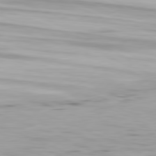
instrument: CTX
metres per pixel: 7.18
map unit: Ap
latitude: -82.1228
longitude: -76.4034
